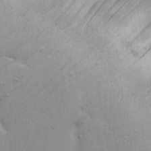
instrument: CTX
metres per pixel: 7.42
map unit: eHh
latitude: 23.0269
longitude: -69.1781
